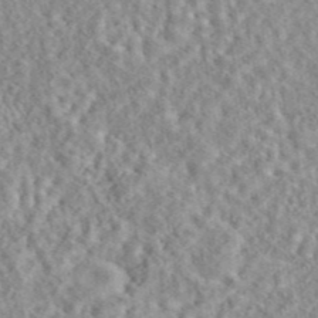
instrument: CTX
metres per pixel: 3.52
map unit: eAb
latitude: 44.1011
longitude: 116.6707
